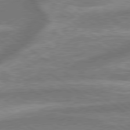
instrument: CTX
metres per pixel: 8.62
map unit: lApd
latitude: 79.5371
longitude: -171.3104
